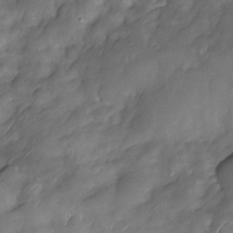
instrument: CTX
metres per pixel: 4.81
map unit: Nhe
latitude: -33.6911
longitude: -143.9150
